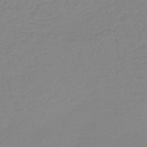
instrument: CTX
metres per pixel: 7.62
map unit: HNb
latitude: -45.0109
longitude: 54.4818
